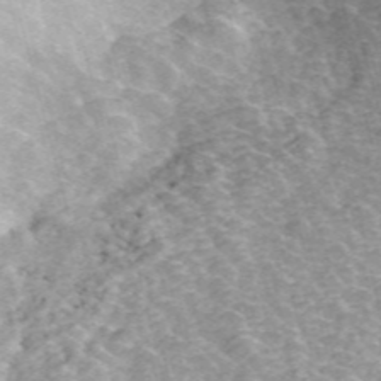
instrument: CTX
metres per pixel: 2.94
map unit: ANa
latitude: 45.8016
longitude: 29.1809
